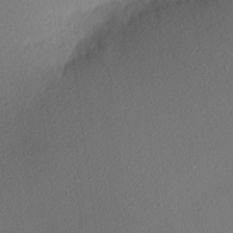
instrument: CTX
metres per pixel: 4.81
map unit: Nhu
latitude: 0.8002
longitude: -77.3292
